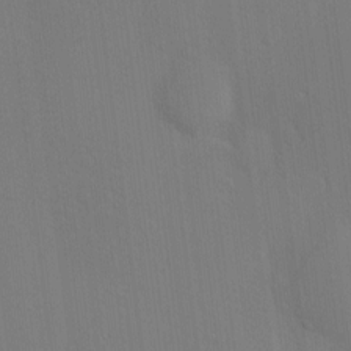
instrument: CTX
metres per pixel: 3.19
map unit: Nve
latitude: -8.9353
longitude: 175.5399
